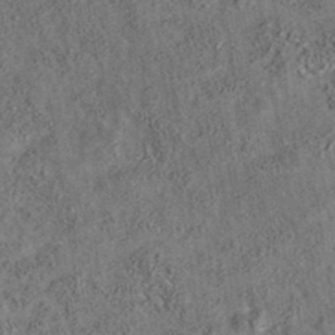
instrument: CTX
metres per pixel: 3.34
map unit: eAb
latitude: 35.4993
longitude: 115.5588
